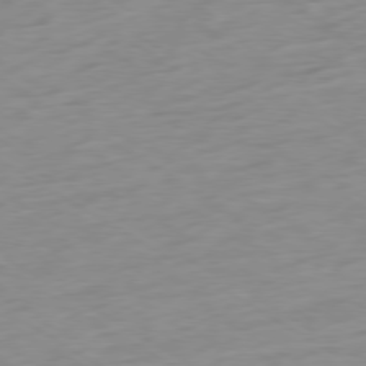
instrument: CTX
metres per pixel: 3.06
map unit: Ap
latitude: -79.1809
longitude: -58.0633
